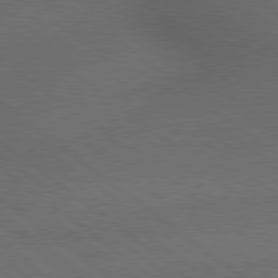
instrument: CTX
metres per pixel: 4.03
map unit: lApd
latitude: 79.4049
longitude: -176.4412
